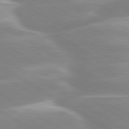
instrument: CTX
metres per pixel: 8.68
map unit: lApd
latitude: 80.1956
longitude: -128.3089
